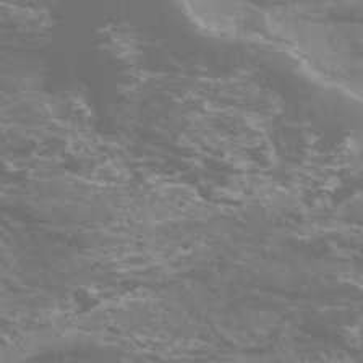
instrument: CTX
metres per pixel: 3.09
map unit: Aa
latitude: -8.9353
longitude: -78.3656
